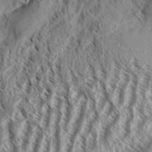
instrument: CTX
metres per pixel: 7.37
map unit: Aa
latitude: 33.5182
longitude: -137.8773
